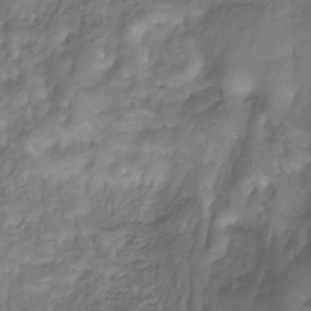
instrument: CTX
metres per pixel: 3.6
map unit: eHb
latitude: -30.0661
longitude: 71.3321
